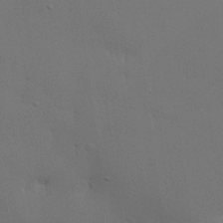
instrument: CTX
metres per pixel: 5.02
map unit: lHvf
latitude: 22.1011
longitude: 146.2361
